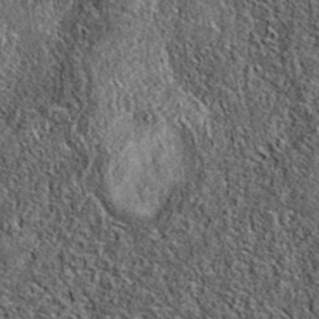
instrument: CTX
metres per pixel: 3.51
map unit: eAb
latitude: 37.1214
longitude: 108.4062
